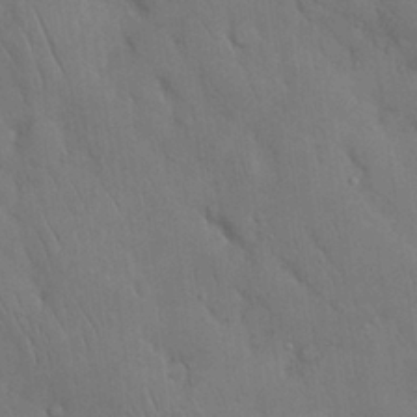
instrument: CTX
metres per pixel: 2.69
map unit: Nhu
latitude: 27.0459
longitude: -69.3671
